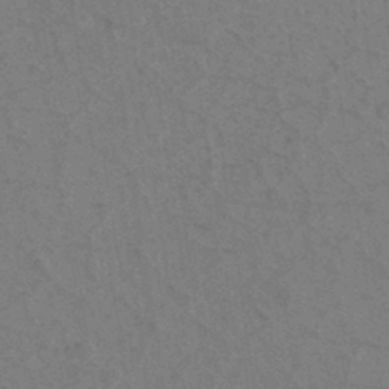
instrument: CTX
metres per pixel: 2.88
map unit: eHh
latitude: -39.5399
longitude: -27.3104
